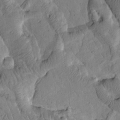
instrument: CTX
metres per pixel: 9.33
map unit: Htu
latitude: 2.2144
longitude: 178.8219
